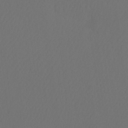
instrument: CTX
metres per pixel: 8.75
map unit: Htu
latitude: -11.8044
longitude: -70.9702
